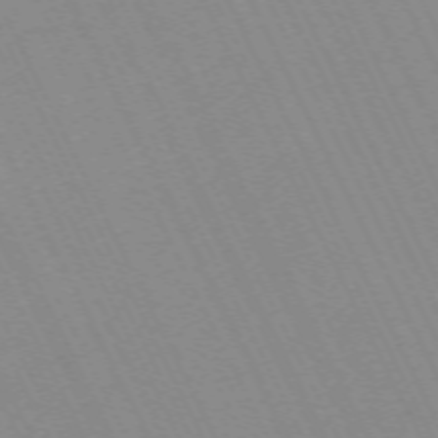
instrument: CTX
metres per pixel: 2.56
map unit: Hpe
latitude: -70.5385
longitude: 16.2362
